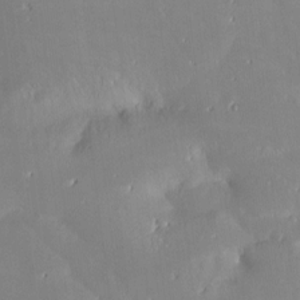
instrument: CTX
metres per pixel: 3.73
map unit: Nve
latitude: -8.9731
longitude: 172.9542
